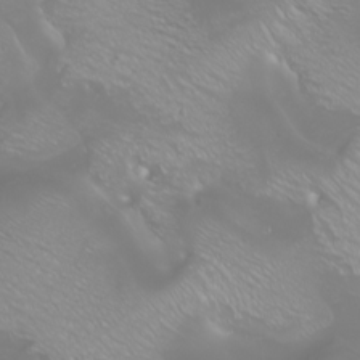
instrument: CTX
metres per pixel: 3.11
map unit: Htu
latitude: -4.5951
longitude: -88.4412
